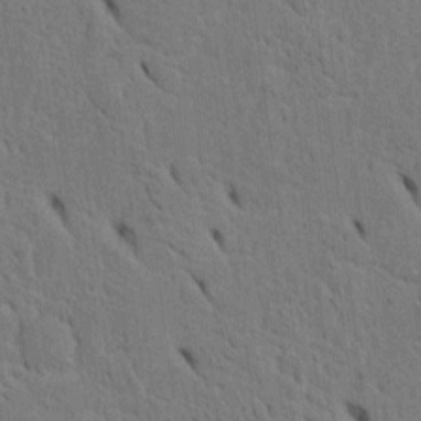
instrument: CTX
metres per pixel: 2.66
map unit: Htu
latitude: -3.6532
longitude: 152.2550
